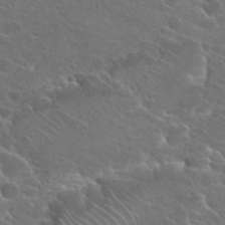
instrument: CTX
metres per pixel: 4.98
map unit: Hto
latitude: 25.1025
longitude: -39.7072
